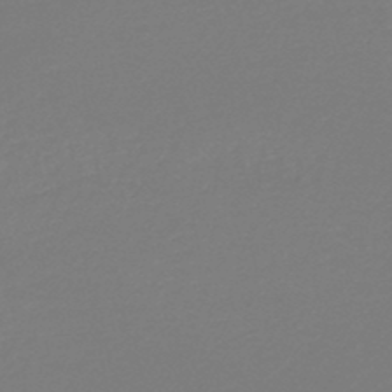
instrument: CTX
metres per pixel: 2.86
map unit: lHb
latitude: -47.1809
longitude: 69.3698
